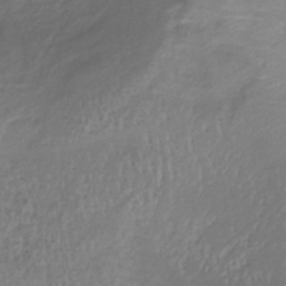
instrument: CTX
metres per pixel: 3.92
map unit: lHb
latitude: -38.7085
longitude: 72.9164
